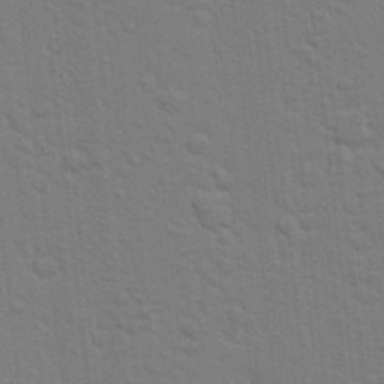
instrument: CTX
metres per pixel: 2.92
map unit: Aa
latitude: 25.2348
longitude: -148.3656
